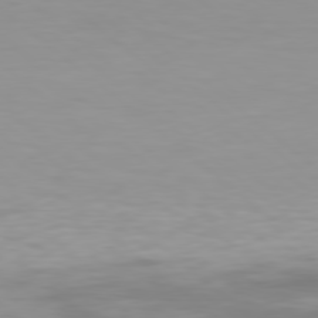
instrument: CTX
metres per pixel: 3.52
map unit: Hpe
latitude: 78.1389
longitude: -169.4805
